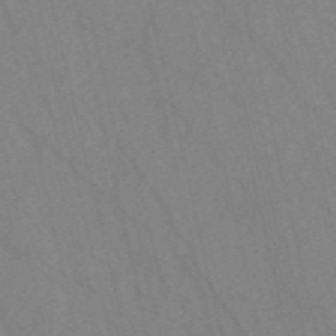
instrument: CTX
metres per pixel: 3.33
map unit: Nve
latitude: -57.1620
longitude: 54.5385
